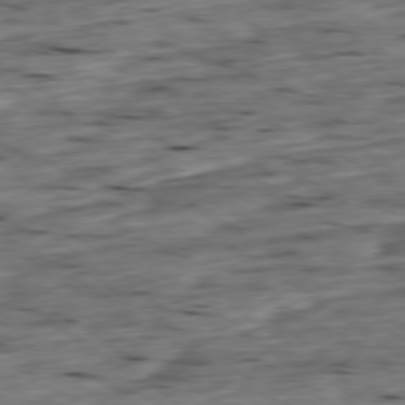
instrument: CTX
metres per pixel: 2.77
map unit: Ap
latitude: -79.3698
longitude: -89.8017
